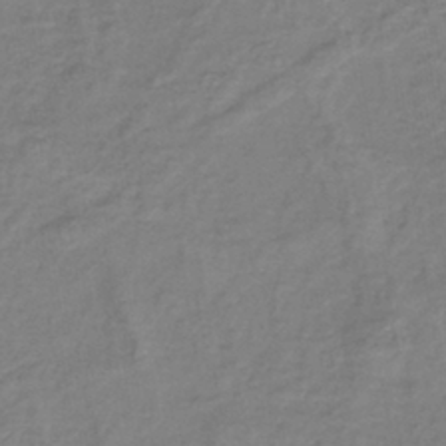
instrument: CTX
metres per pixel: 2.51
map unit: lHb
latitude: -40.4440
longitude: 61.5588
